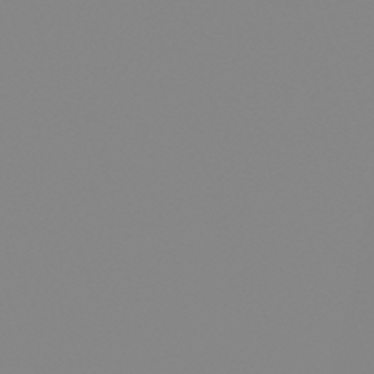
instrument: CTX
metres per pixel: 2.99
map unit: lHb
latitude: -48.6519
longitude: 81.5210
